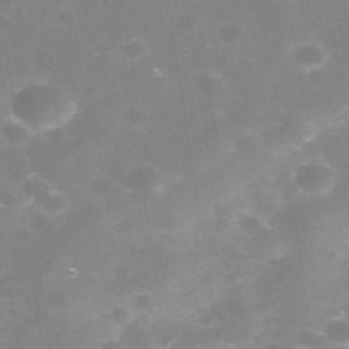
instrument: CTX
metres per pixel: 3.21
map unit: Nhe
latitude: -37.8800
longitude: -112.7057
